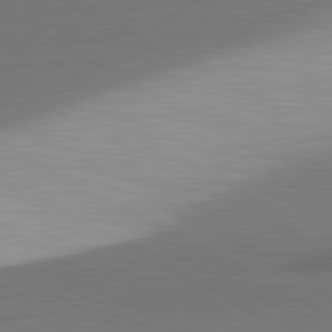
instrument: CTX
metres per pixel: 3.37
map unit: lApd
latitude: 81.1781
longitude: 155.8989
